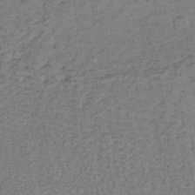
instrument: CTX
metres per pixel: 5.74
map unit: lHb
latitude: -39.0298
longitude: 62.7274
